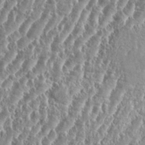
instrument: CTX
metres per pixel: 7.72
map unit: eHh
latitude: 34.8191
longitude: -134.8191
